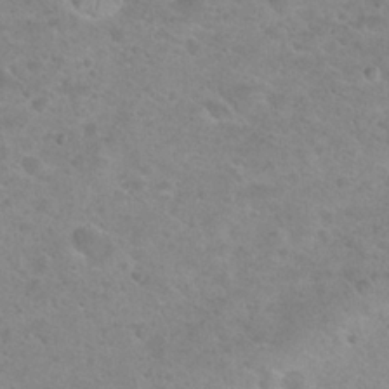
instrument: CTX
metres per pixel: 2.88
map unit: Hto
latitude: 24.2333
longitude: -49.8016
